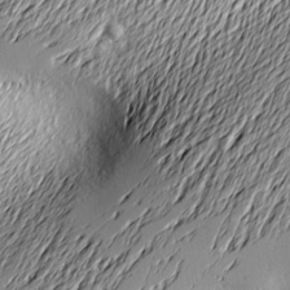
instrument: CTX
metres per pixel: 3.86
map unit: Nve
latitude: -9.1809
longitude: 173.4832
